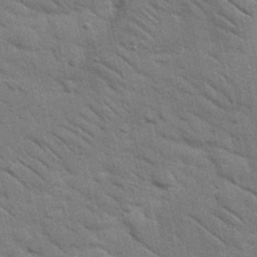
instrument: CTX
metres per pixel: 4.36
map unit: Nhu
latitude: 24.0444
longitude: -73.6694
